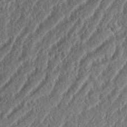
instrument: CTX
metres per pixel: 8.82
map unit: eHh
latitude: 37.2537
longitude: -138.3089
